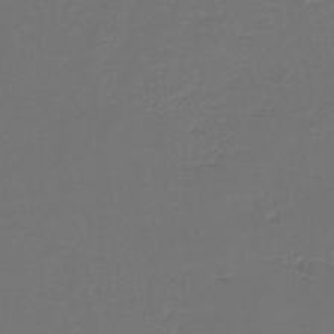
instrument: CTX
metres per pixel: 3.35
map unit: lHb
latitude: -43.9745
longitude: 57.3698
